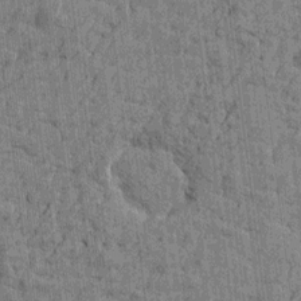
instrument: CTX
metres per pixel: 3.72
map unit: Htu
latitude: -4.6707
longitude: -179.3104
